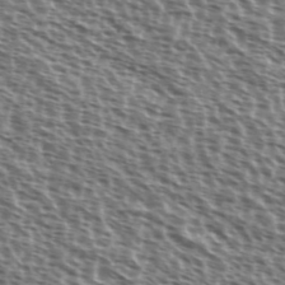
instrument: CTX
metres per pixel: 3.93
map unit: Ave
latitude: 37.7639
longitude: -111.8584
